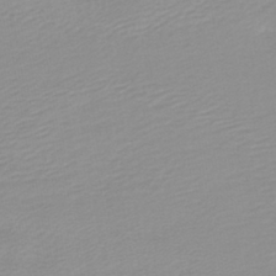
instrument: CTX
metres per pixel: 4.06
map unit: lHb
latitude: -40.1039
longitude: 64.8219
